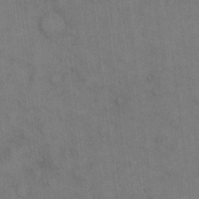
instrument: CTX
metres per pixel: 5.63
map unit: eHh
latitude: 15.5183
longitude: -62.6113
